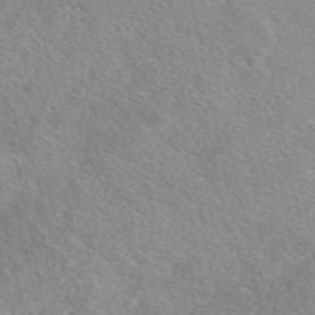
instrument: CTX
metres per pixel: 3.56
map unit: eAb
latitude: 50.3467
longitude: 111.2753
